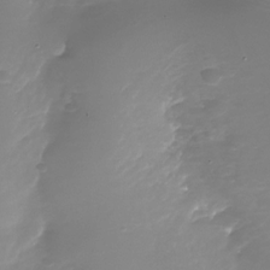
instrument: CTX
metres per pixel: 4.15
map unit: Nhu
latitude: -28.4440
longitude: -67.3859
